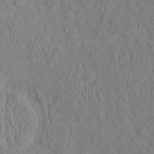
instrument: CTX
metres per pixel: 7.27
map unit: eHh
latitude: -2.2550
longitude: 19.2754
